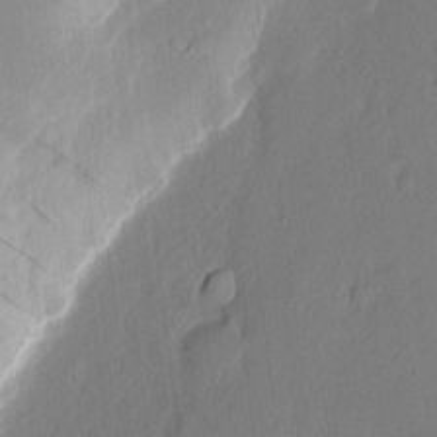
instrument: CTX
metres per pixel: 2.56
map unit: Nhu
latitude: 2.9324
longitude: -76.7057
